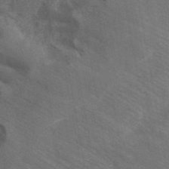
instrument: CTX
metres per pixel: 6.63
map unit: eAb
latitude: 42.5168
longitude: 106.5574
